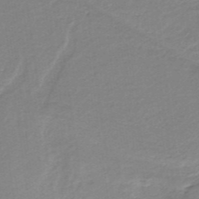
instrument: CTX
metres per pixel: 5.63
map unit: lHb
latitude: -34.9164
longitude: 60.4251
